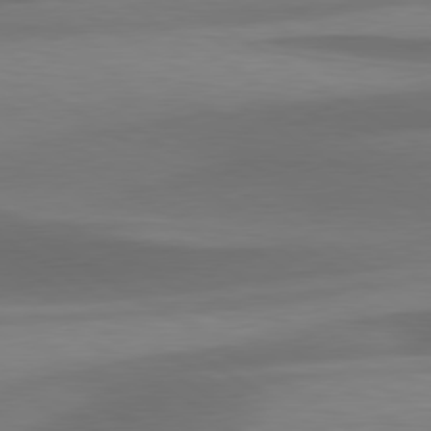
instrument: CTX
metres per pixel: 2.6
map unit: lApd
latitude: 79.7261
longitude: -87.6316
